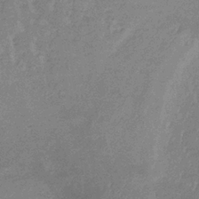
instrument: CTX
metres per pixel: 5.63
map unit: lHb
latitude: -33.7856
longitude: 69.4265
